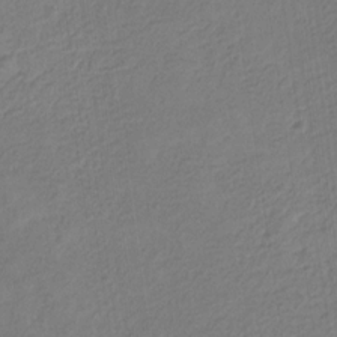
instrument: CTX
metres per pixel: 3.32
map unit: eHb
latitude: -29.9367
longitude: 66.9542
